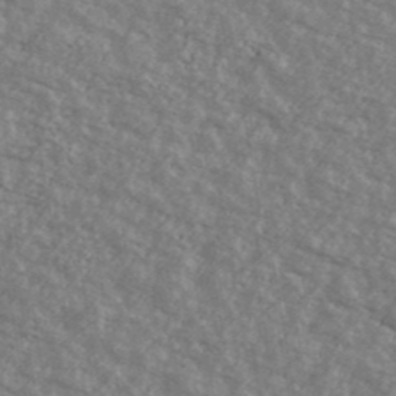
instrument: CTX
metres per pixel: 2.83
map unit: Ave
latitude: 40.6490
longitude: -109.4993
